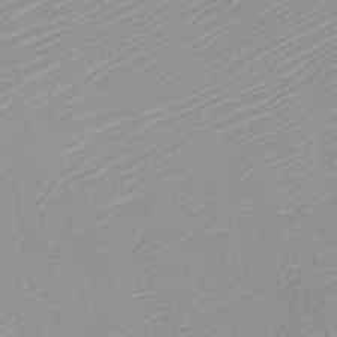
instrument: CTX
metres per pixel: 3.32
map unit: HNb
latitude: -45.3510
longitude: -43.7261
